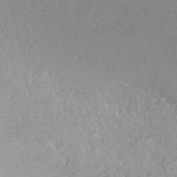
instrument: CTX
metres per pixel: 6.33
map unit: HNhu
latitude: -41.7666
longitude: 101.5966
